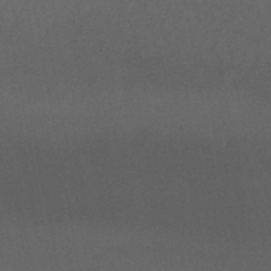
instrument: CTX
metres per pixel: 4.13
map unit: HNb
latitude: -46.1228
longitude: -44.9513
